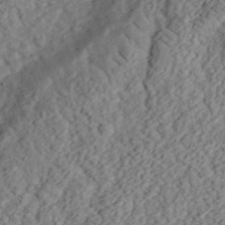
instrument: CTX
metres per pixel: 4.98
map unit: eHh
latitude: 36.4412
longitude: -79.2537
